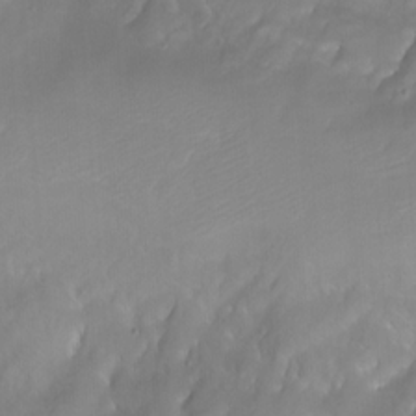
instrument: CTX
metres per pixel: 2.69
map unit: Aa
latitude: -7.5777
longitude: -77.8016
